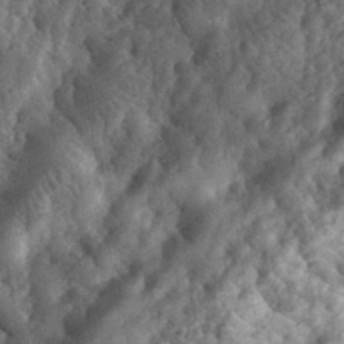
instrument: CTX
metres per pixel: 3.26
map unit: eHh
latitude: 32.9136
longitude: -79.2537
